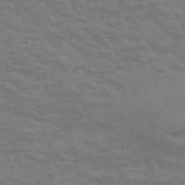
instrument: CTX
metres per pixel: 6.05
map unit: eHh
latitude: -51.4832
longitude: -24.0255
